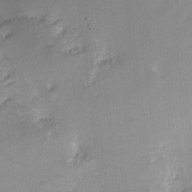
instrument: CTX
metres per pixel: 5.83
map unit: eHh
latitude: 9.5938
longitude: -71.3670
